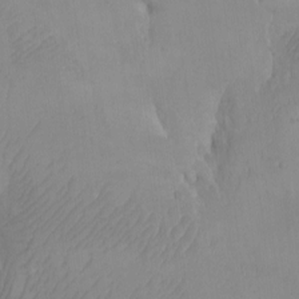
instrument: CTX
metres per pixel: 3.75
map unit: Nhu
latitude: -5.8800
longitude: -93.7449
